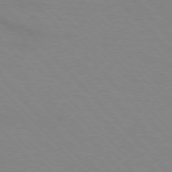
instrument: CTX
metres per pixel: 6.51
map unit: lApd
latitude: 76.1577
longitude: -85.3860
